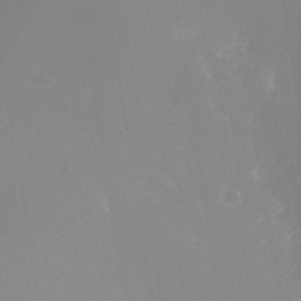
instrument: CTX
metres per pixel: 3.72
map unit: Nhe
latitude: -37.1242
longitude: -113.0836
